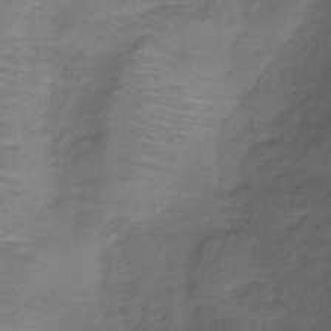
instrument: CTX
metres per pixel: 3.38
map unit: lHb
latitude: -39.7856
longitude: 74.9731
